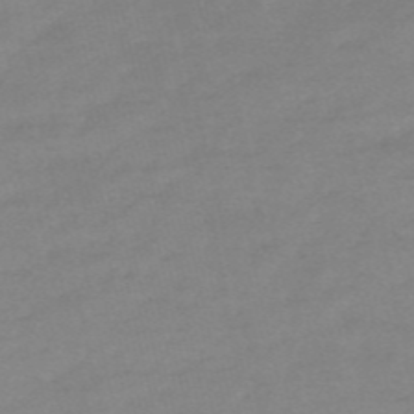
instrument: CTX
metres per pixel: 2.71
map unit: HNb
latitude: -55.4455
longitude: -40.9513
